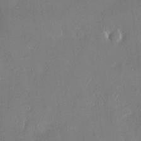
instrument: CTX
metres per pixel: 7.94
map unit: HNhu
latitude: 4.4979
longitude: 10.9920
